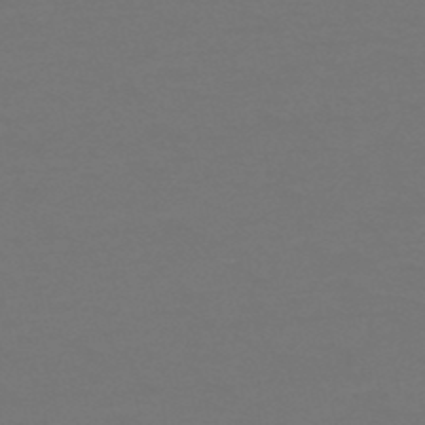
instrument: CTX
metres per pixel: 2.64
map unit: HNb
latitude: -51.8233
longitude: -43.5182
